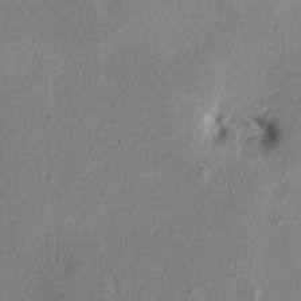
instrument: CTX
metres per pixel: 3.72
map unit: HNhu
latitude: 7.0647
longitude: 4.6140
